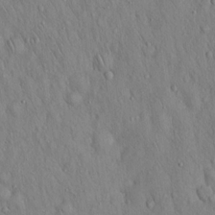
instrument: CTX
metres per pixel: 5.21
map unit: Hto
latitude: 16.1767
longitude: -58.3089
